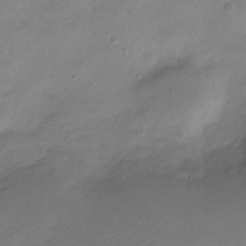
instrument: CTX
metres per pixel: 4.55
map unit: Nve
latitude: -22.1417
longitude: 105.7477
